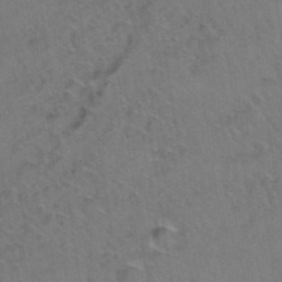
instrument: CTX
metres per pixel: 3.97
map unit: Hto
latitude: 36.7624
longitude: -46.3279
